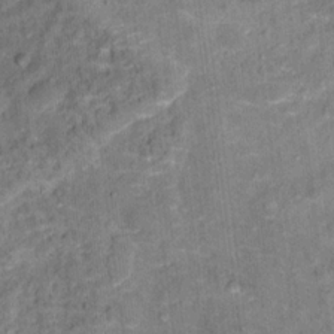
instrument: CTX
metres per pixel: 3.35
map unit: Hto
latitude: 15.6316
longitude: -36.4034
